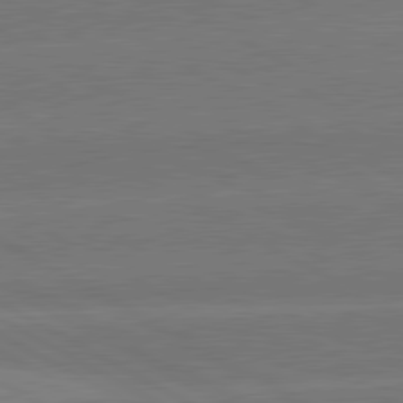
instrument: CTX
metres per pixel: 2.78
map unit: lApd
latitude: 81.0269
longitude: -152.5735
